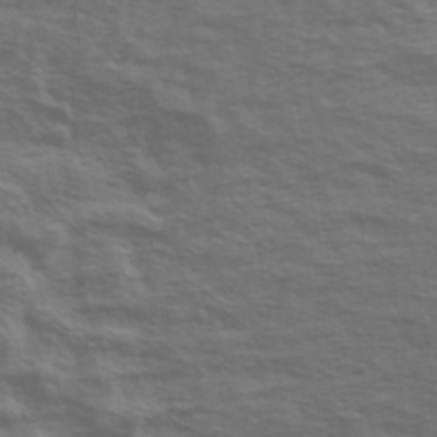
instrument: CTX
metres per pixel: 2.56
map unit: Ave
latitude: 39.3293
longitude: -114.0255
